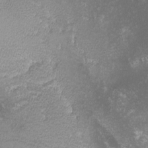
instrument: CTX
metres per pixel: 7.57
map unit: lHvf
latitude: -13.2565
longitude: -101.2915
